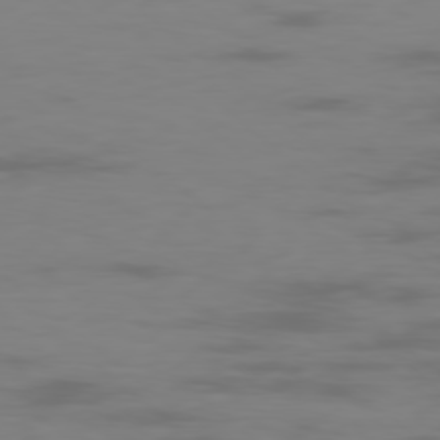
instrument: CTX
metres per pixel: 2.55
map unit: Ap
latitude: -78.8597
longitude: -71.6127
